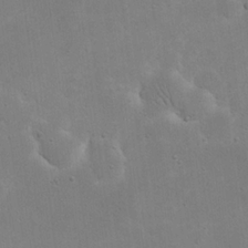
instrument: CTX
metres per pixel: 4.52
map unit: eHh
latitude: 20.4412
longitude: -69.5371
